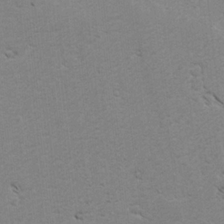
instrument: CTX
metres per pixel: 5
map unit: lAvf
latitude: -4.7652
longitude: -114.5923
